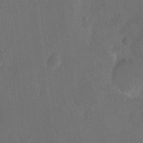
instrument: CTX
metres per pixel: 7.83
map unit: eHh
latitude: 18.9513
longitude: -64.8947
